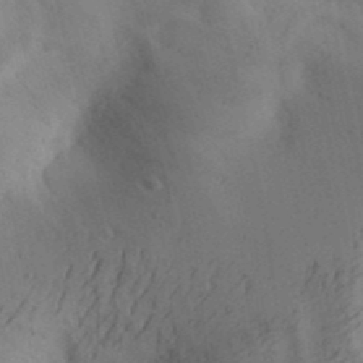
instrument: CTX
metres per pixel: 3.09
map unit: Aa
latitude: 30.5924
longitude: -142.3090
